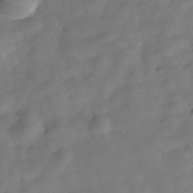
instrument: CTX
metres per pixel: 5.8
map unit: Hve
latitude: -30.9541
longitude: 95.1053
